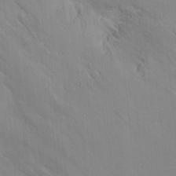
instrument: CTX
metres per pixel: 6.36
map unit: Ht
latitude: -0.9164
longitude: -17.2915
